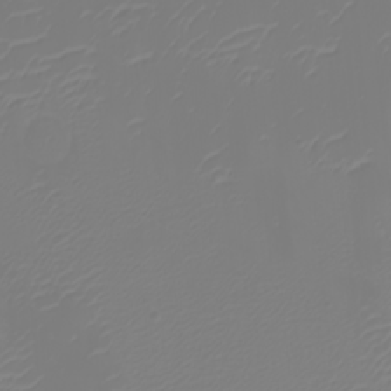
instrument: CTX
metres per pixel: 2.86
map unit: eHh
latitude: -5.1998
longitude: -85.0836
